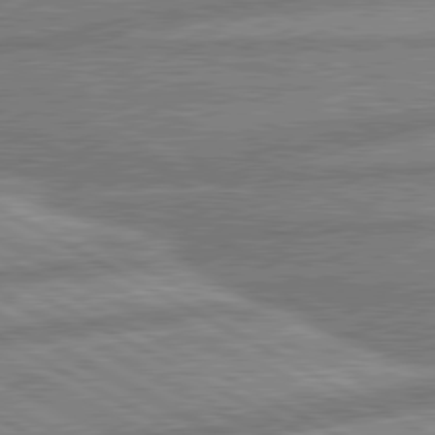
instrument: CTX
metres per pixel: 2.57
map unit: lApd
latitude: 80.3278
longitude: -171.8205
